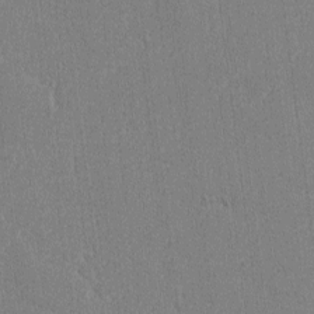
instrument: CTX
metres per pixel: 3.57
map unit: lAvf
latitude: -8.2550
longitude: -113.9150
